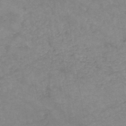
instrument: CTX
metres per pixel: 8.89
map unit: HNb
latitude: -46.2739
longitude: -36.8380
